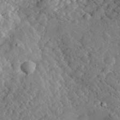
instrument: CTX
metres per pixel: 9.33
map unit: lHvf
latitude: 33.0836
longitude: -85.1025
